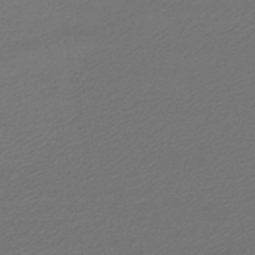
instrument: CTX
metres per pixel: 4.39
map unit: lHb
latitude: -46.1794
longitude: 60.4440
